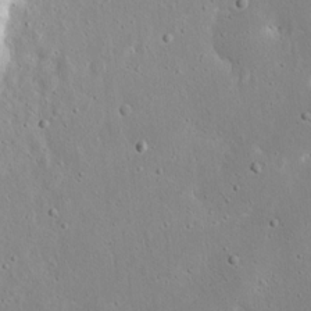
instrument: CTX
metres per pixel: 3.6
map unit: eHh
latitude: 17.6694
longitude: -71.1025
